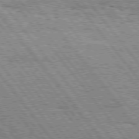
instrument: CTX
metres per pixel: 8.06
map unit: Hpe
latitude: 75.8583
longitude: -152.5735
